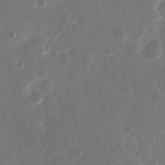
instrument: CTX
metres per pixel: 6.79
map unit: eHh
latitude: 12.3090
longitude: -72.9892
